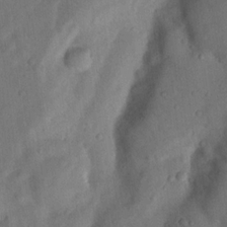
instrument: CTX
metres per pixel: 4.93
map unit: Nhu
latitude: 18.8947
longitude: -76.8380
